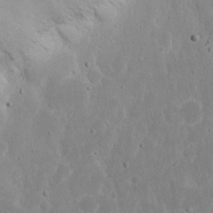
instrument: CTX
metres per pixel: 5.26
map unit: eHh
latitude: 17.1403
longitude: -72.1389
